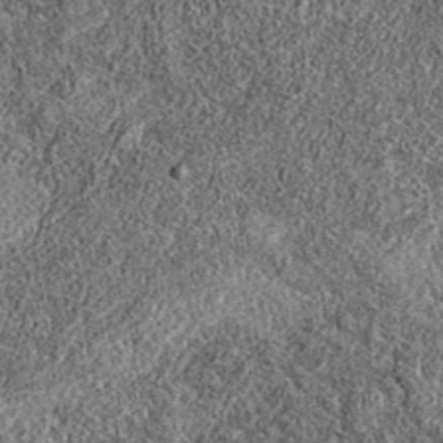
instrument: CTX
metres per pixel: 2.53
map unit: eAb
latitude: 36.8002
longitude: 106.7463
